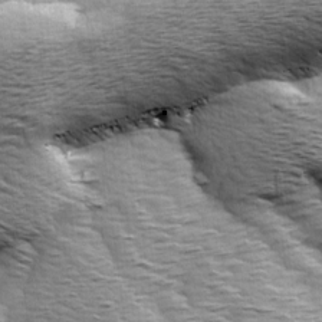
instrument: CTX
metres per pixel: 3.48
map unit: Ave
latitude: 14.4601
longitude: -104.5924
